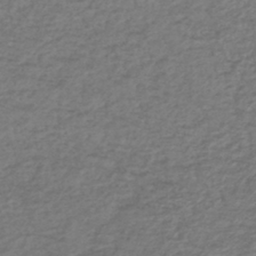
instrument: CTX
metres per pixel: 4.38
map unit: lHb
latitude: -41.2943
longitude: 70.4629
